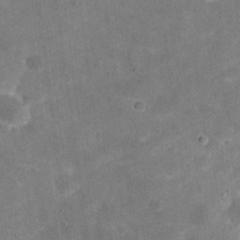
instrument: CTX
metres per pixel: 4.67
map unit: eHh
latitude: 20.3090
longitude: -65.4426
